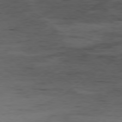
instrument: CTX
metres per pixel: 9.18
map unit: Hpe
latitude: -78.9541
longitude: 13.6722
